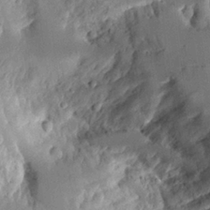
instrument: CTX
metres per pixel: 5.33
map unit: Aa
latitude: 11.4427
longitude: -126.2334
